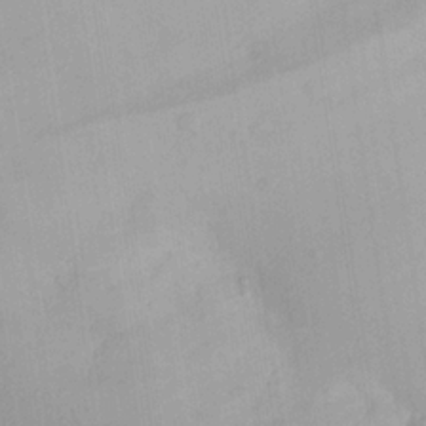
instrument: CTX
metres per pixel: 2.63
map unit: Aa
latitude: 24.6679
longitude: -136.0822
